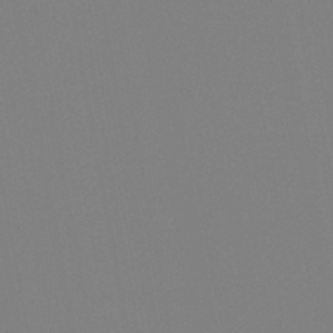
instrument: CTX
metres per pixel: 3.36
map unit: HNb
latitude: -44.3873
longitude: -44.5168
